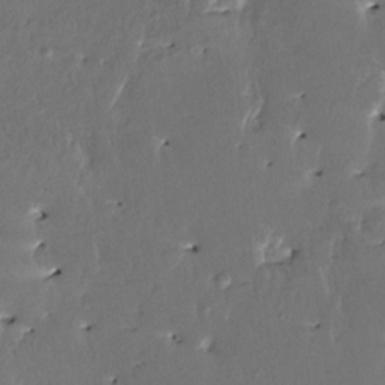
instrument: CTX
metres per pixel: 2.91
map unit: HNhu
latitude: 4.4601
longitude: 8.1795
